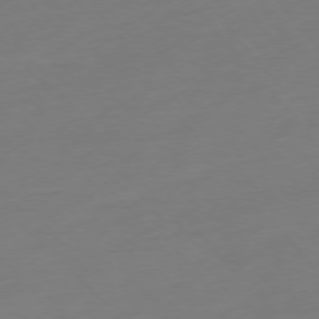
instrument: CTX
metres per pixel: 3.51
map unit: Hpe
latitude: -75.9556
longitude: -14.9703
